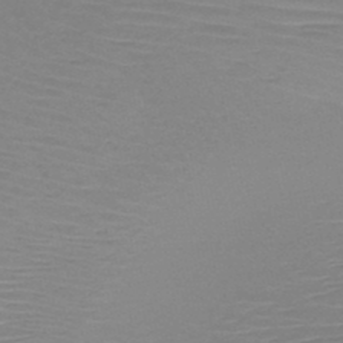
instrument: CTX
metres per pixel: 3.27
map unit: HNb
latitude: -47.1431
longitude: -43.4993
